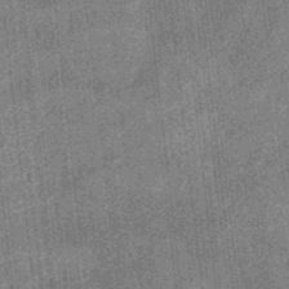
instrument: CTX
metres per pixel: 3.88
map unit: eHb
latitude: -35.4643
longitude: 78.9352
